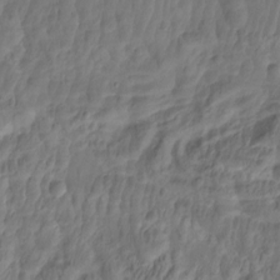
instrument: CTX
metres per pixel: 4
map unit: Hto
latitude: -12.5007
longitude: -39.5749
